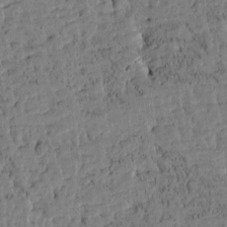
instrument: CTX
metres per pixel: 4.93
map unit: Htu
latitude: -3.4076
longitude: 175.5021
